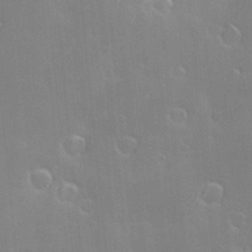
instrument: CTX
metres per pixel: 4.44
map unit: Hve
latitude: -10.1417
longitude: 174.0661
